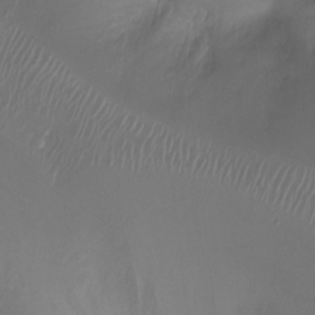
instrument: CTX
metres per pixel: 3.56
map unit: Ht
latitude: -7.5021
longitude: -27.4427
